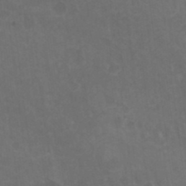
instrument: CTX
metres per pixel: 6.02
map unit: HNhu
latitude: 4.2522
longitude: -1.7638
